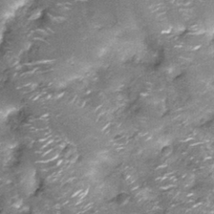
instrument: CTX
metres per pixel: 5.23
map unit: Nhu
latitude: -13.1998
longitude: -22.6868
